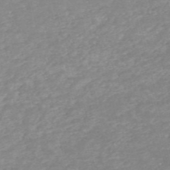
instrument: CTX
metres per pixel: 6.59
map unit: HNb
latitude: -54.0850
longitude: -33.8394
